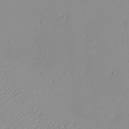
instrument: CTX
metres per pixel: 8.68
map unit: eHh
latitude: -9.5966
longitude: -68.8758
